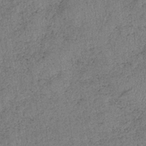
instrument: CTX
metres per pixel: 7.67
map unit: eHb
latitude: -38.9542
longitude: 77.8611
